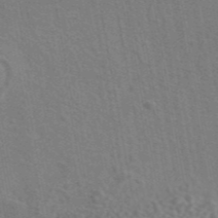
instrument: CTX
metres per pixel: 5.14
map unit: ANa
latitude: 43.5938
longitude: 27.3509
